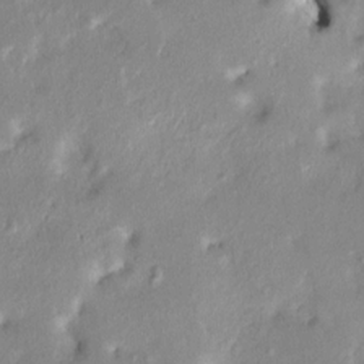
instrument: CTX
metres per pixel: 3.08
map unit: HNhu
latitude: 7.2537
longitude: -2.8569
